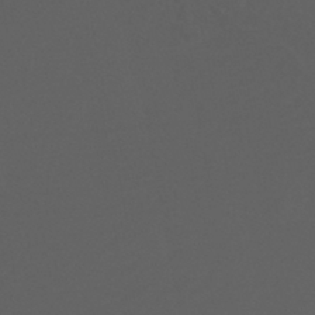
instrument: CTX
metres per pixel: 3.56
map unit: ANa
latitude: -42.9919
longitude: 108.6141
